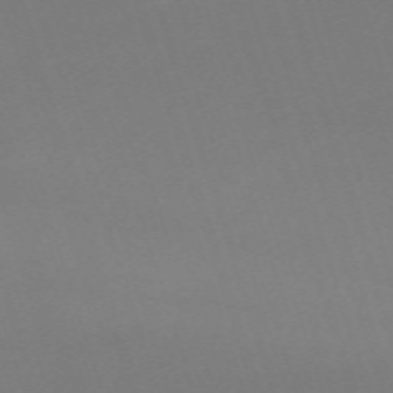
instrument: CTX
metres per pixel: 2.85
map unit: eHh
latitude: -62.7274
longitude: 51.5021
